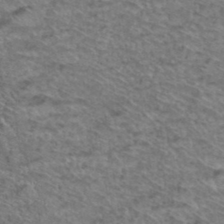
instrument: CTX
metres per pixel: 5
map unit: Hto
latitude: 38.5735
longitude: -44.5357
